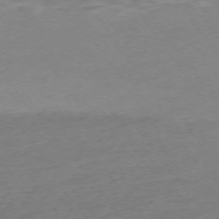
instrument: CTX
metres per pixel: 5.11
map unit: Ap
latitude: -74.6708
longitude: -80.0633
